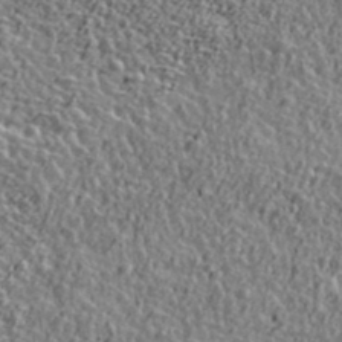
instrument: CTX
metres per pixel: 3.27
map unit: Ave
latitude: 41.8016
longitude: -111.8772
